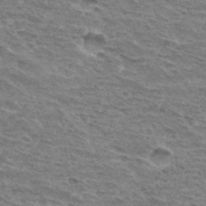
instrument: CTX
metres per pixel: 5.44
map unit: Hto
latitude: 33.3104
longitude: -45.2726
